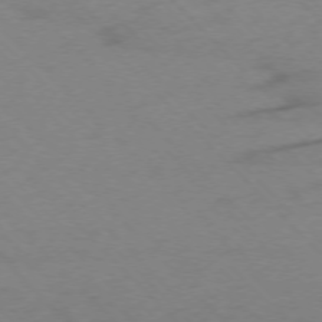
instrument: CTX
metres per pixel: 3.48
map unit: Ap
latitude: -76.0472
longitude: -78.6869
